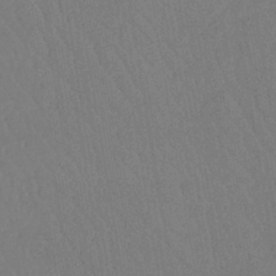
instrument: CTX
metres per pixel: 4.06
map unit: lHb
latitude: -42.4440
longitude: 67.8422
